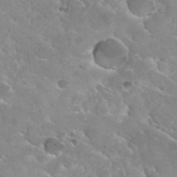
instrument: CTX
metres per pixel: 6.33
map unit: Hto
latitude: 30.3090
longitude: -41.8961
